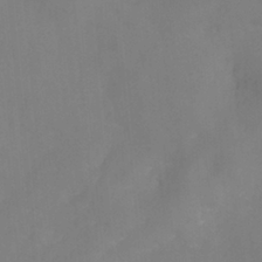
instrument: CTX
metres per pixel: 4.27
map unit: HNhu
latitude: -27.5210
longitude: 73.9745
